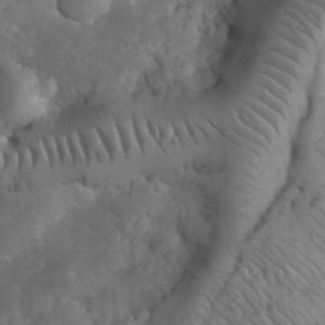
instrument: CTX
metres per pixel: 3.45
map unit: eHh
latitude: 32.9703
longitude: -65.8394
